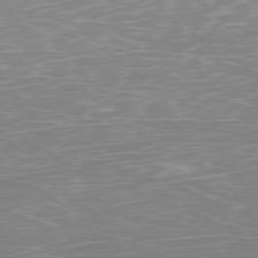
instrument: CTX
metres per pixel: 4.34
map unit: Ap
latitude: -78.7463
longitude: -97.3293
